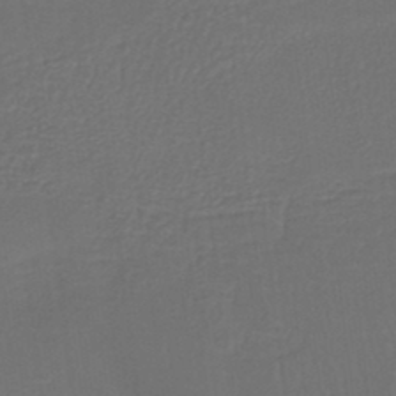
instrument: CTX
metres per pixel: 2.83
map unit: lHb
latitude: -38.2740
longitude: 58.3306
